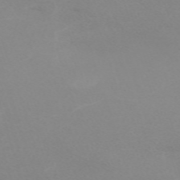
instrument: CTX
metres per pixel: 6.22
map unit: eHh
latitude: -62.3684
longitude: 48.5952
